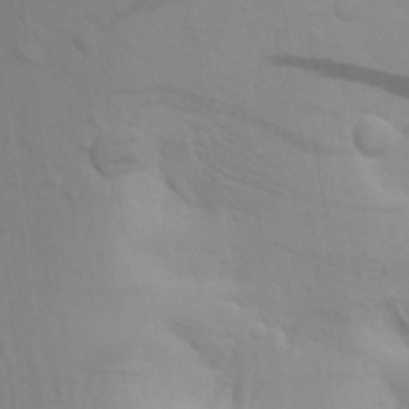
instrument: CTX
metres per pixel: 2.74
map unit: Aa
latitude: 19.0269
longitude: -142.1767
